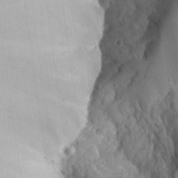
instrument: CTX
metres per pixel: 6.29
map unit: Aa
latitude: 25.8583
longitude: -131.0270
